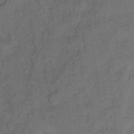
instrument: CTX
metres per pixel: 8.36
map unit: Hto
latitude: 6.3467
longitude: -37.6883
